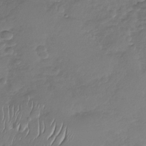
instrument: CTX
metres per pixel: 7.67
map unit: Nhu
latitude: -30.2361
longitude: -61.6505
